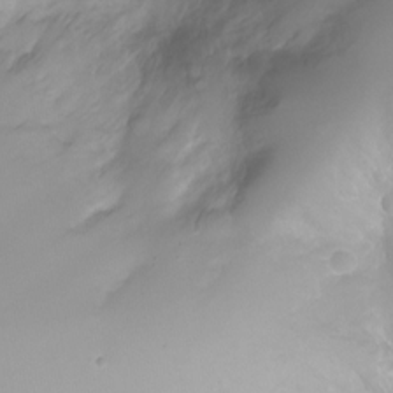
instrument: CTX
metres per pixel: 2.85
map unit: Ht
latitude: -6.7274
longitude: -20.4979
